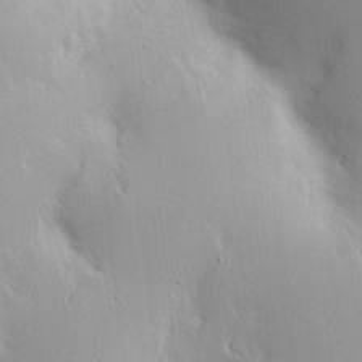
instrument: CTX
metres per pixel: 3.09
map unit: Nhe
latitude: -2.0661
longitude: -59.5938
